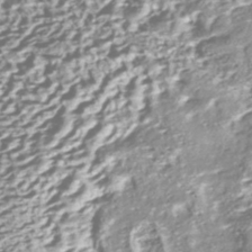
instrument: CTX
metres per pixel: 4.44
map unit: ANa
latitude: -42.6329
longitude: 107.8045
